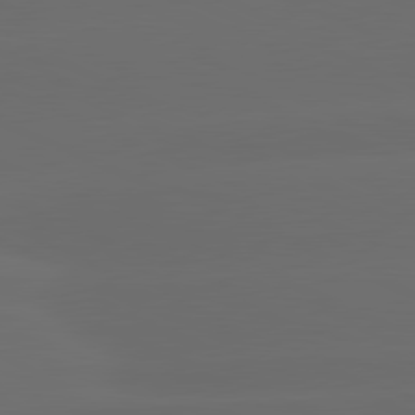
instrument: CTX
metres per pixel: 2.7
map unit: lApd
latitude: 81.3482
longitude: -147.3482
